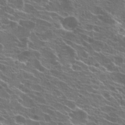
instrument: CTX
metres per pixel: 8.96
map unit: Hto
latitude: 22.4223
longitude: -40.4223
